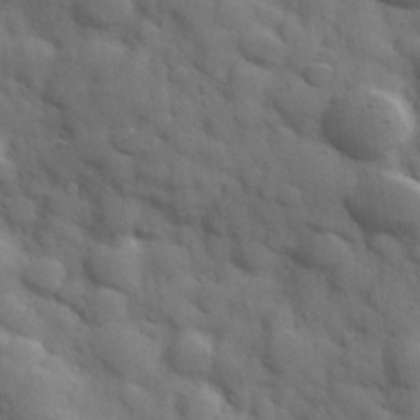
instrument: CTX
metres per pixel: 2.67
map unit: Hve
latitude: 31.6127
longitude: 151.0864
